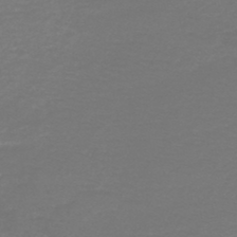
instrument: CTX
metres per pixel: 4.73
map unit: HNb
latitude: -46.7841
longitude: 53.0486
